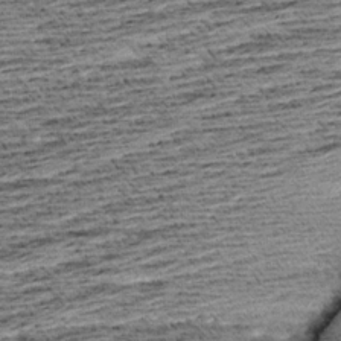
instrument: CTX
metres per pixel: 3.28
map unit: Aa
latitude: 8.1956
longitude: -138.1578
